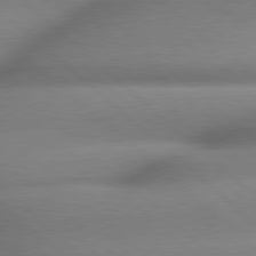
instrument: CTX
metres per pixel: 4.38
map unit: lApd
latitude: 79.3293
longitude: -163.1215
